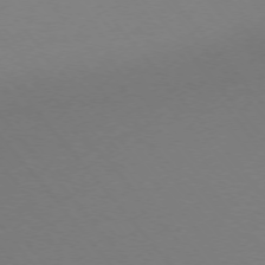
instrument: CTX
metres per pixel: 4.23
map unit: Ap
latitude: -75.7478
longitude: -64.1956
